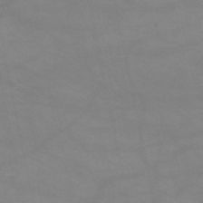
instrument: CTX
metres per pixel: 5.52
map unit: HNb
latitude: -51.9556
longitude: -41.8961
